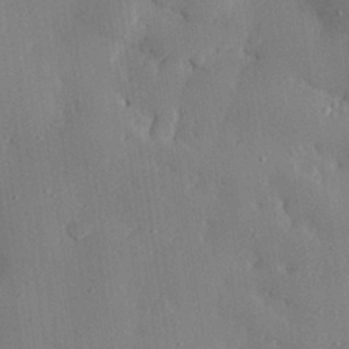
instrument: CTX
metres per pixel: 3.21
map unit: eHh
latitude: 28.4223
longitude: -79.3482
